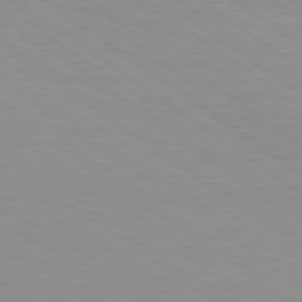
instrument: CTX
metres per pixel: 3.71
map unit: Hpe
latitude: 78.8947
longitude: -122.7246
